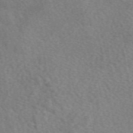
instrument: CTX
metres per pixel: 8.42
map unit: eAb
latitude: 50.4979
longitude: 115.7100
